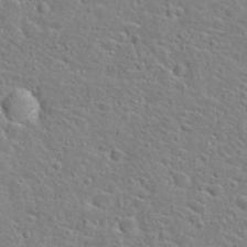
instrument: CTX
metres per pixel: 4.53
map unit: Hto
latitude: 25.0836
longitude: -47.9528
